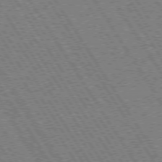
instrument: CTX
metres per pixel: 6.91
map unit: Hpe
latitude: 73.4994
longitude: -141.0647
